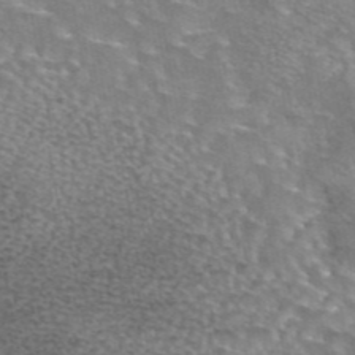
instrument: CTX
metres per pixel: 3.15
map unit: eAb
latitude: 44.6679
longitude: 103.9367
